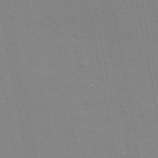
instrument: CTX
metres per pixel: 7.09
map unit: ANa
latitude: 49.1970
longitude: -76.5545
